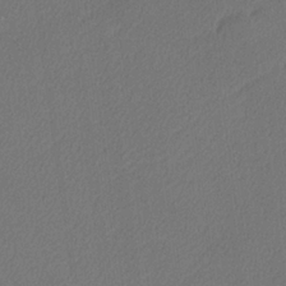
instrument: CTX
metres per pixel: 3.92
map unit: lHvf
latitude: 25.0836
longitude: 140.8786
